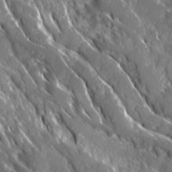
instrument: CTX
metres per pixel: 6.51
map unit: Ave
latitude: 16.9892
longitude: -130.5357
